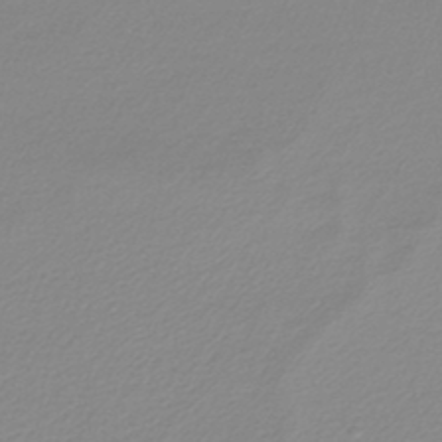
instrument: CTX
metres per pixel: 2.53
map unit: lHb
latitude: -44.0661
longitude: 61.1620
